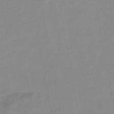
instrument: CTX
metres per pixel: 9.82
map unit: lHb
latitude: -48.0850
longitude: 77.8422
